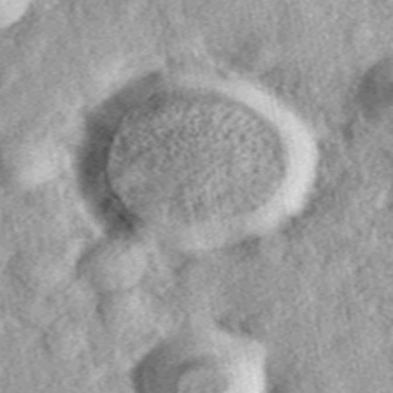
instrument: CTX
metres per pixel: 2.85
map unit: eAb
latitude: 38.9514
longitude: 110.1606
